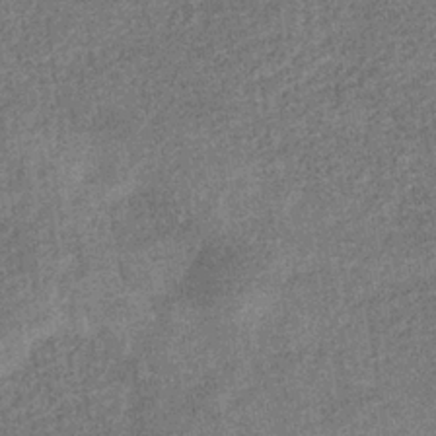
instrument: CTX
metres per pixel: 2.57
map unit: eHb
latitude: -34.5196
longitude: 78.3684
